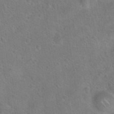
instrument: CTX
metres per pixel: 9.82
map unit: Hto
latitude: 21.2159
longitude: -50.1011
